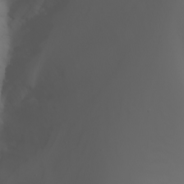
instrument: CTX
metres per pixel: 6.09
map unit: Nhu
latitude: -7.4076
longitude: -85.2348
